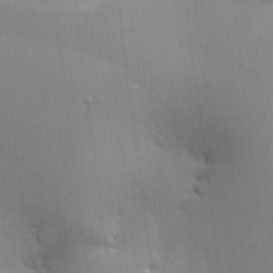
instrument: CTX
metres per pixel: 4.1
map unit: HNhu
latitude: 12.9703
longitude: 11.6155
